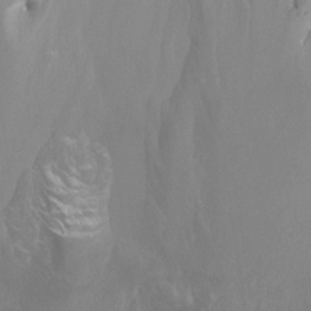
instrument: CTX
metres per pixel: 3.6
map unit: Ht
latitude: -1.9745
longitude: -17.4049
